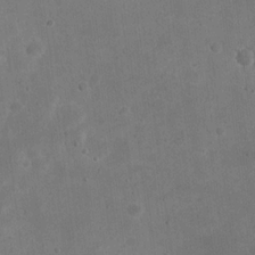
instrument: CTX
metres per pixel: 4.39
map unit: eHh
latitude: 21.1403
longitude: -69.5182
